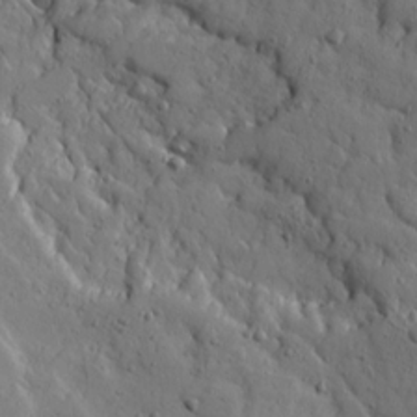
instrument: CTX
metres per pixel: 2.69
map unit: Ave
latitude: 14.4601
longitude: -130.5924
